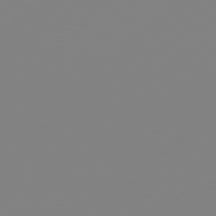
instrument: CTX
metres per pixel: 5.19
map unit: Hpe
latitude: 77.8583
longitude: -139.1781
